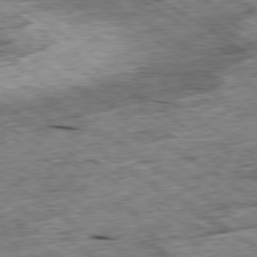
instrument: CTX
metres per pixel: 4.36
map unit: Ap
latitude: -79.5588
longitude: -86.8947
